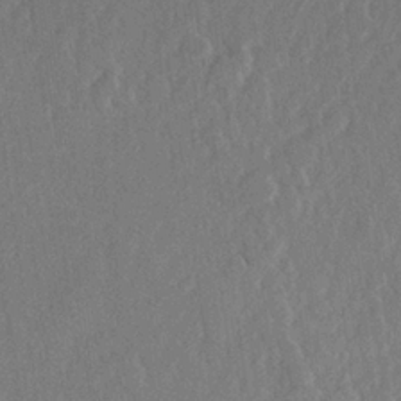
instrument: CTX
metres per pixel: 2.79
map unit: lHvf
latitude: 23.2159
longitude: 145.1809
